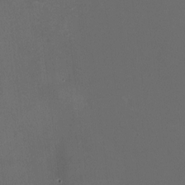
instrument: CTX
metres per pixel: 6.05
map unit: HNhu
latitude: -0.6897
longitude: -0.0255
